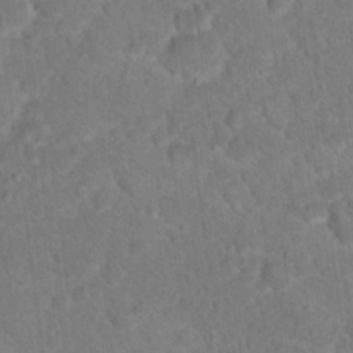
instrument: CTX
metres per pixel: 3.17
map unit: Hto
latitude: 18.1577
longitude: -34.2900
